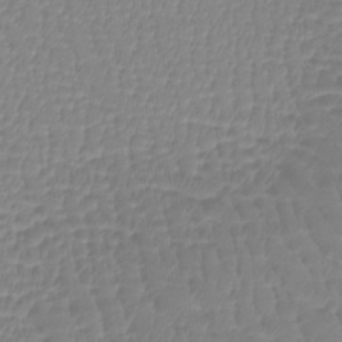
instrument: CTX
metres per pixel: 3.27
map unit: lHb
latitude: -41.2376
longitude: 65.9745
